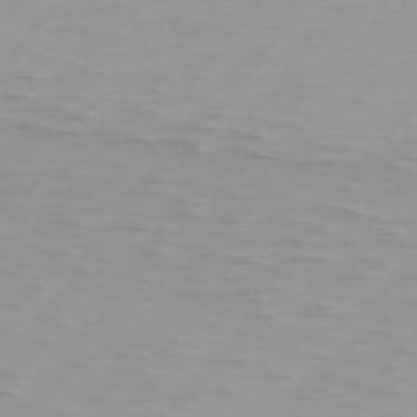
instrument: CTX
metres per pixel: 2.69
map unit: Hpe
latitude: 75.6694
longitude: -125.3670
